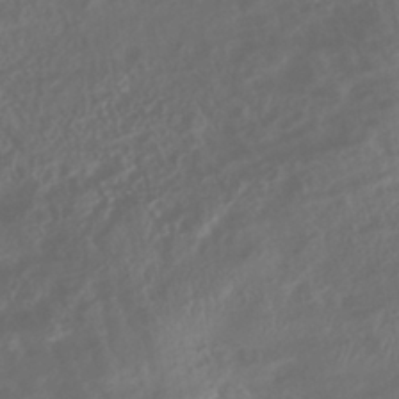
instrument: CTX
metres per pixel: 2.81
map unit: Nhe
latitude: -40.8030
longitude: -110.3467
